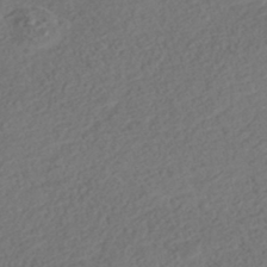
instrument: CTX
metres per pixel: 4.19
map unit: HNhu
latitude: -43.8611
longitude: 100.3684
